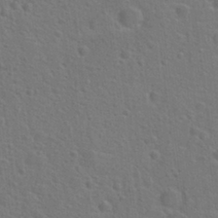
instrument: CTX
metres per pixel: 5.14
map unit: Hto
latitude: 23.6883
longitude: -47.8017
